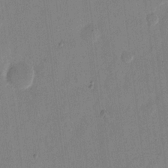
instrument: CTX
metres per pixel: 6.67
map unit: eHh
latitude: 12.5735
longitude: -68.8569
